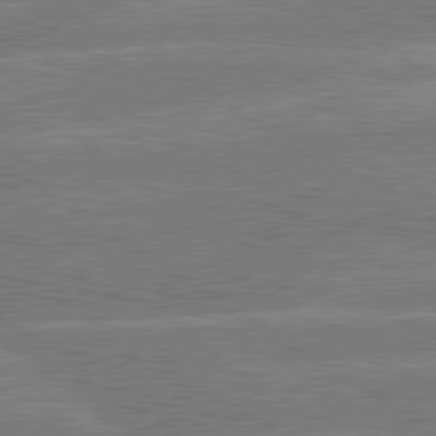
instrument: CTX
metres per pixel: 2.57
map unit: lApd
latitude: 79.9339
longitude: -132.1389
